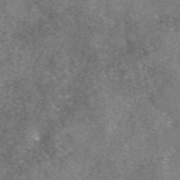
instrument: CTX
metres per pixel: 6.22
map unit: eAb
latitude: 47.0648
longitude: 103.4266
